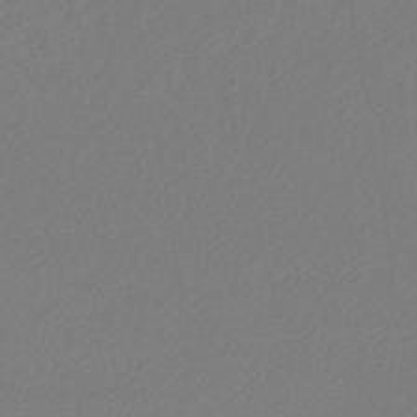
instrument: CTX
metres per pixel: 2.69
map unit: lHb
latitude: -45.2565
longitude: 56.8030
